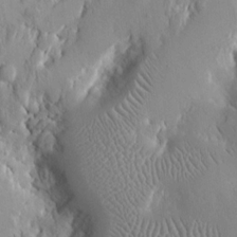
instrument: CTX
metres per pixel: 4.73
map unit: eHh
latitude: 13.1781
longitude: -71.6316
